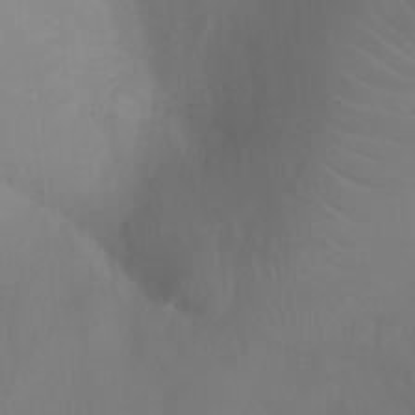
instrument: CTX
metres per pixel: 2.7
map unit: Ht
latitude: -7.3509
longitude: -20.0444
